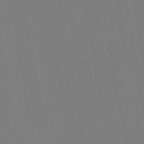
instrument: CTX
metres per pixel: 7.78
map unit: lHb
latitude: -47.0297
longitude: 71.7100
